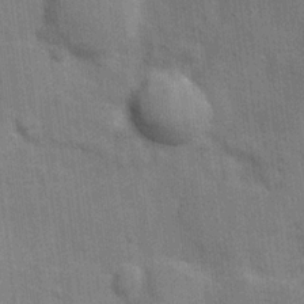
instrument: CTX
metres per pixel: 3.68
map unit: Hve
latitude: 18.8947
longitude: 151.6722
